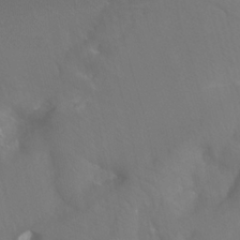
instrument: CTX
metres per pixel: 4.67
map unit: Htu
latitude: -6.8786
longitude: -48.3656
